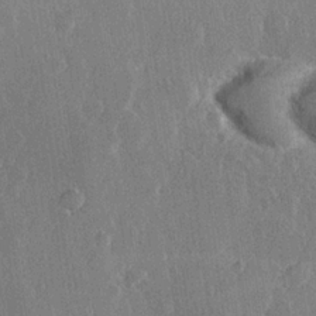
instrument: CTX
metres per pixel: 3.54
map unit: Hve
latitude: 23.0836
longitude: 148.2740
